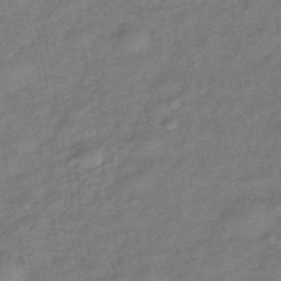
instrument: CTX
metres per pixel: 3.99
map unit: eHb
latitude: -42.8219
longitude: 83.5588
